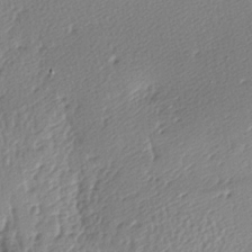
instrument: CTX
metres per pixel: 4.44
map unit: lAa
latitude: -9.0108
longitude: -127.7450
